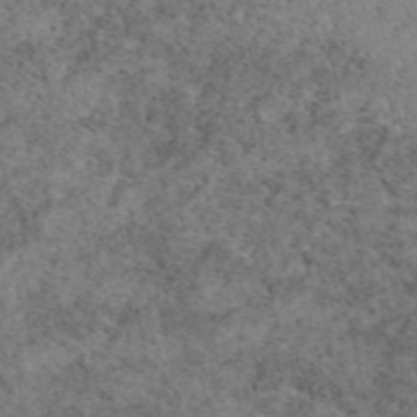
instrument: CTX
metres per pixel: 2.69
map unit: eAb
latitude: 48.4979
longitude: 105.4832
